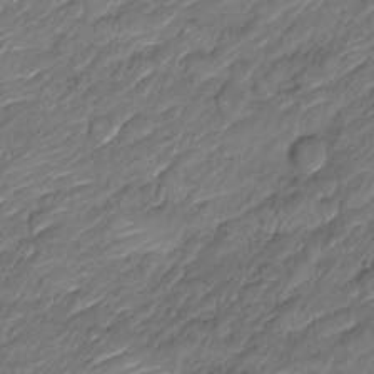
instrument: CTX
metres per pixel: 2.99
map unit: Nve
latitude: -17.9178
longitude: 107.3510
